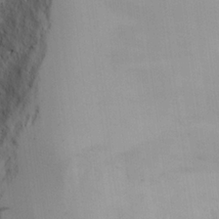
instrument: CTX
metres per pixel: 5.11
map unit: Aa
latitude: 25.7827
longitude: -131.8773
